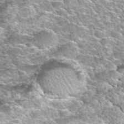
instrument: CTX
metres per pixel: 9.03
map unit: Hto
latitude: 35.5749
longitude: -52.3656
